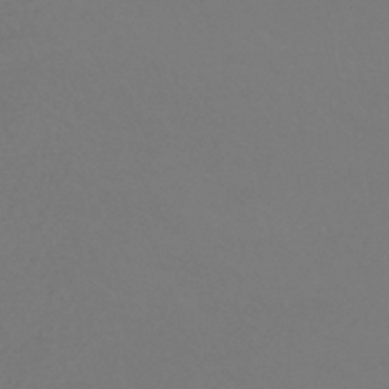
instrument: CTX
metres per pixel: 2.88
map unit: HNhu
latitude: -42.4440
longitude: 93.6911
